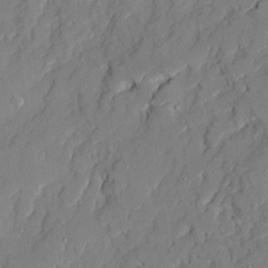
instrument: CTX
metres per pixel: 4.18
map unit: Ave
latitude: 22.1767
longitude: -129.2726
